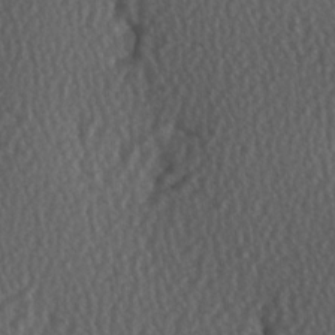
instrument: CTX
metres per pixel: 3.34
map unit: Hve
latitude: 2.4979
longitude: -121.0837
